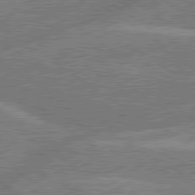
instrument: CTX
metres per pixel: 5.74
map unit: lApd
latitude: 79.8773
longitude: -145.0836
